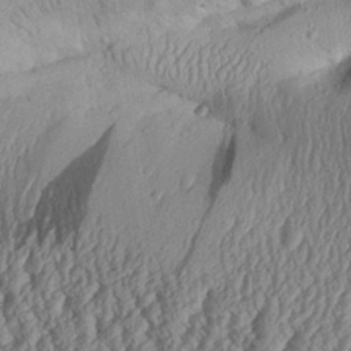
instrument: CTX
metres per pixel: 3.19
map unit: Aa
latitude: 30.6680
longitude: -134.2144
